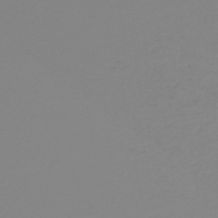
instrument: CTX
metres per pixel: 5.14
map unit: lHb
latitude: -44.8975
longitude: 74.2929
